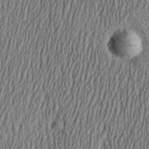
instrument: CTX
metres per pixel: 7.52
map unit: Aa
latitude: 27.0648
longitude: -135.9528
